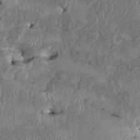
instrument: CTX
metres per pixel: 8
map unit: HNhu
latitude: 2.5168
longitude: -6.0255
